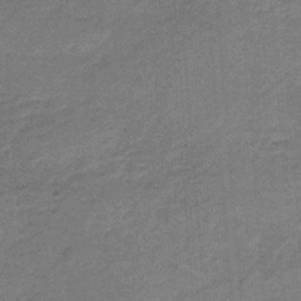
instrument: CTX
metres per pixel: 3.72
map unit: HNb
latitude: -31.7099
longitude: 60.7463
